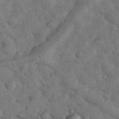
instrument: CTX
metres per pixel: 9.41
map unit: eHh
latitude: 34.3467
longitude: -68.1578
